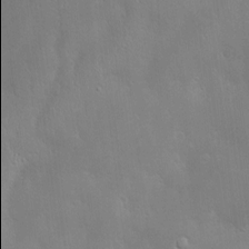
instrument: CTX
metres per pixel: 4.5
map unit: Hve
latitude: -10.3873
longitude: 174.0094
